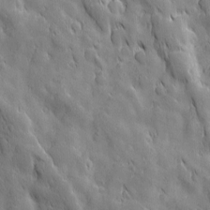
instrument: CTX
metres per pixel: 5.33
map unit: Ave
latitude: 12.7246
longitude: -104.9514
